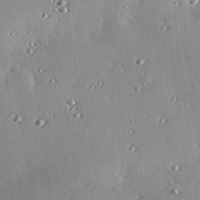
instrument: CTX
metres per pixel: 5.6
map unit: eHh
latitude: 23.7072
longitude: -90.5924
